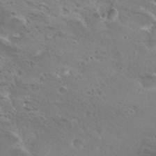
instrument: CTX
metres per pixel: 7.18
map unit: Hto
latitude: 28.4034
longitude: -39.7827
